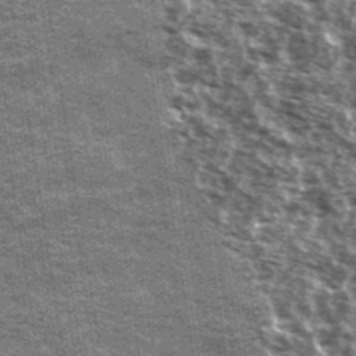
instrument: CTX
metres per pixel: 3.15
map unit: Ave
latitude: 40.0822
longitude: -108.7435
